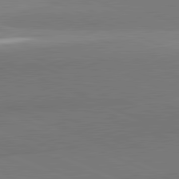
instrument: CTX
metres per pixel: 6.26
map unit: lApd
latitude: 81.9528
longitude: 153.2187
